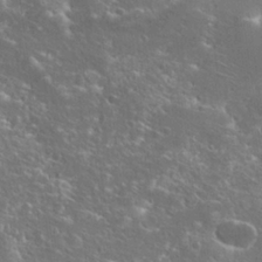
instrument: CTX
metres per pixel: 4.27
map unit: Hto
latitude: 25.8961
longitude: -45.1781
